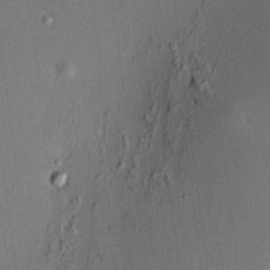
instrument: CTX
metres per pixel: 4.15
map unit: HNhu
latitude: 7.7827
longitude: 13.0298
